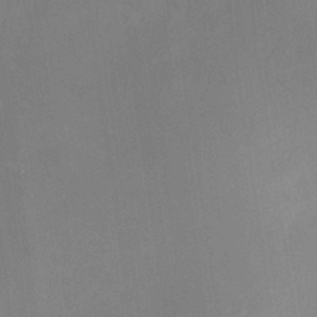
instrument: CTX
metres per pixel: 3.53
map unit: HNhu
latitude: 7.8016
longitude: 9.9367
